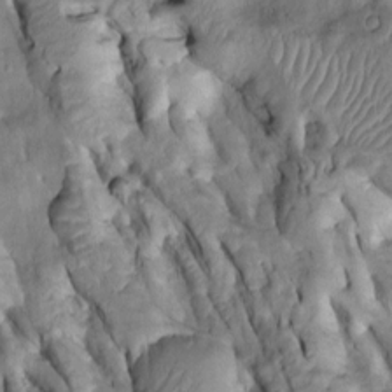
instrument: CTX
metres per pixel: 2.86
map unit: Htu
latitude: -2.0661
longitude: 149.4077
